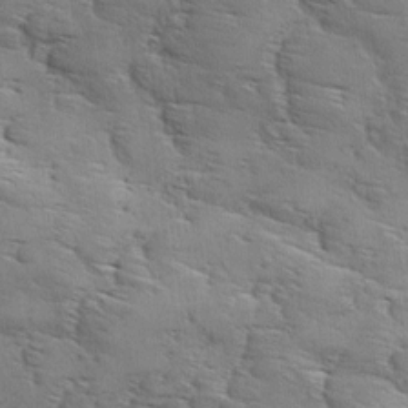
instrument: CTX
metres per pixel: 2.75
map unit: Ave
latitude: 11.8395
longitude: -105.9717
